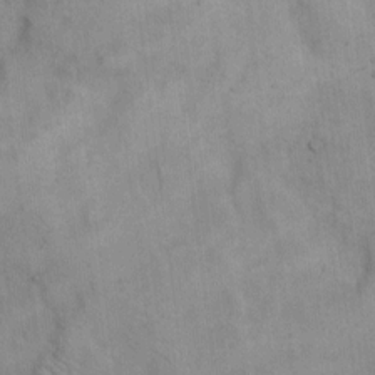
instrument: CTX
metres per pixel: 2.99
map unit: Hto
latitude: 8.8002
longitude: -61.2159
